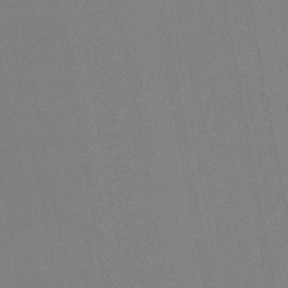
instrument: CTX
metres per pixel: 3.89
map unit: lHb
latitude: -46.5762
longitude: 69.5210
